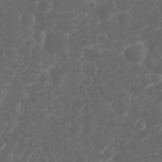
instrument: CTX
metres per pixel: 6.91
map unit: Nhu
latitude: 23.7072
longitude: -59.8017
